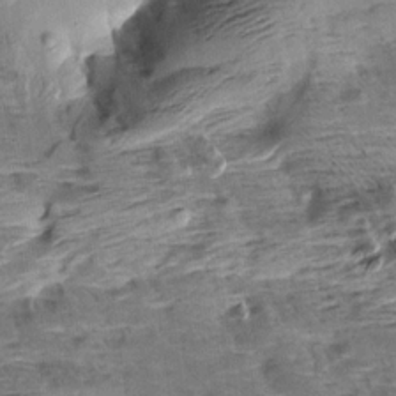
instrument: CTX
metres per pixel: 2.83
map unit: Aa
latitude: 9.3104
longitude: -141.6504
